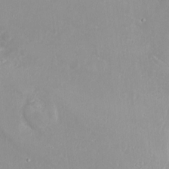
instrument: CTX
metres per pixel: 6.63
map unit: Ht
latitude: -1.0676
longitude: -45.6694
